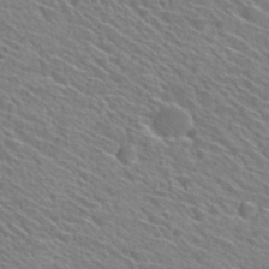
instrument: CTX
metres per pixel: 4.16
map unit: Hto
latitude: 29.2726
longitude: -46.9136
